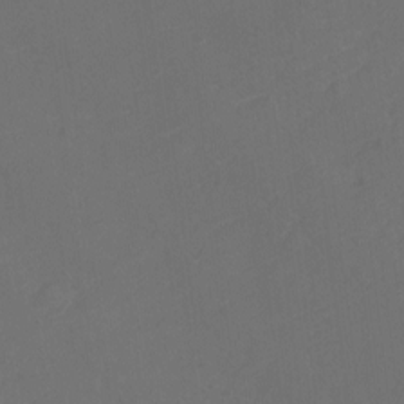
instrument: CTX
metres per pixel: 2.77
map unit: Ht
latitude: -10.1606
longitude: -35.2348
